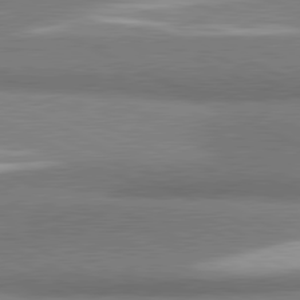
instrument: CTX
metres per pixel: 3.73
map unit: lApd
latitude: 81.1025
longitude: 164.7463
